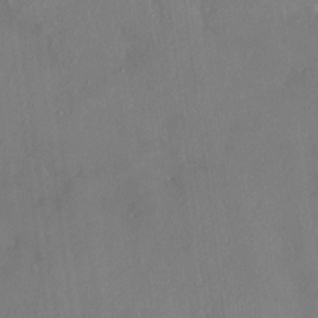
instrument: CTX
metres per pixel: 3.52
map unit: HNhu
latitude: 7.6694
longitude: 4.8786
